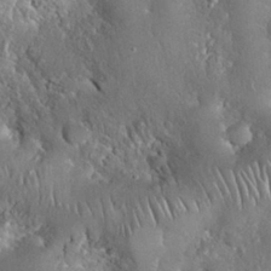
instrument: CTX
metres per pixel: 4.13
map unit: Nhu
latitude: 28.2333
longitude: -67.4048
